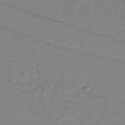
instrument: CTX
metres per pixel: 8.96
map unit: lHb
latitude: -41.6344
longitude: 51.6722
